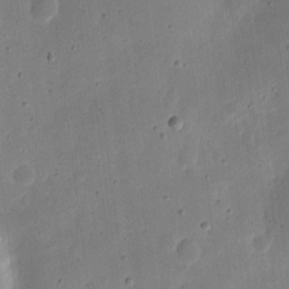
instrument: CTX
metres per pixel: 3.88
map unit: eHh
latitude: 7.4804
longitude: -72.1200
